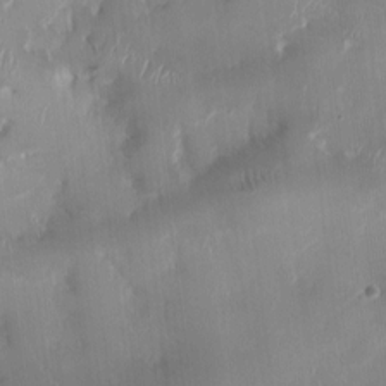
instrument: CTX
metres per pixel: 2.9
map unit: HNhu
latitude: 0.8947
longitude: -3.7071
